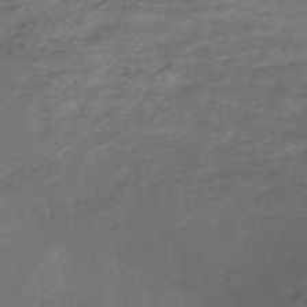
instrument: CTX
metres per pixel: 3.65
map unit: eHh
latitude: -52.3306
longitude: -25.4048
